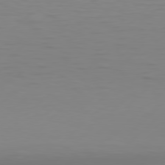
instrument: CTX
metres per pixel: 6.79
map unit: Hpe
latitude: 78.3279
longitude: -122.3467
